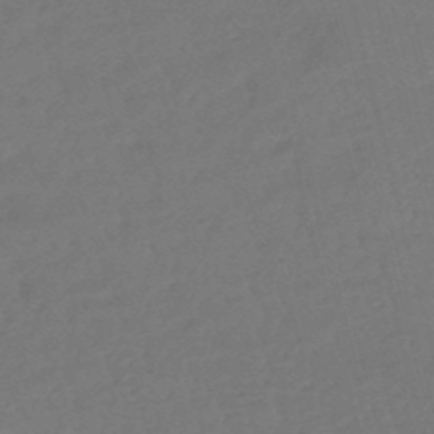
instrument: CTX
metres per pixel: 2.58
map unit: eHb
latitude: -47.3320
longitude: 86.9731
